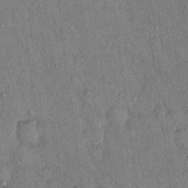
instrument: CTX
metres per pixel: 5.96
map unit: Hto
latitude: 13.1781
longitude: -59.2348
